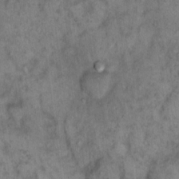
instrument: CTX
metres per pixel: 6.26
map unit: eHh
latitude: 15.4427
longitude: -64.7435
